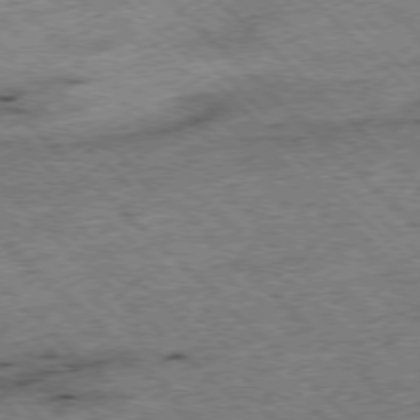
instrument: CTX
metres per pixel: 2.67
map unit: Hpe
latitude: -77.1431
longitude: -14.9703
